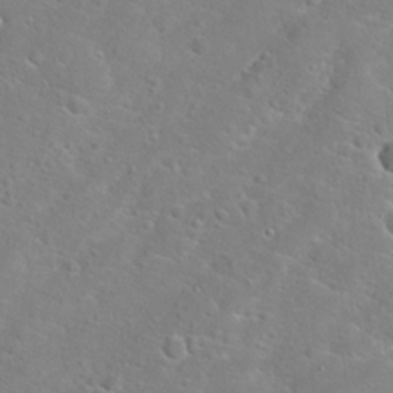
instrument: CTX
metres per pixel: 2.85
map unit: Hto
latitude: 22.6112
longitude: -45.1214
